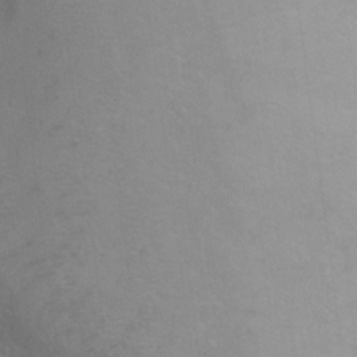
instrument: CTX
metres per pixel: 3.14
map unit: Ht
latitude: 0.6679
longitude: -35.9528
